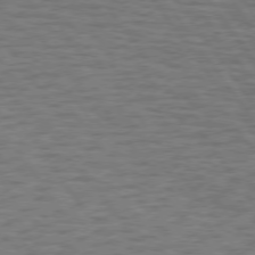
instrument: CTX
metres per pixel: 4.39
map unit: Hpe
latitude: 74.9703
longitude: -135.9150
